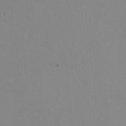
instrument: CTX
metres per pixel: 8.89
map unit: Hto
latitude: -13.7100
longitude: -41.6315
